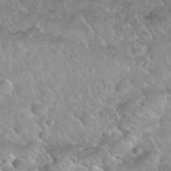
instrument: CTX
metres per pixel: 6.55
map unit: Nhu
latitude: 29.9717
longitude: -54.1578
